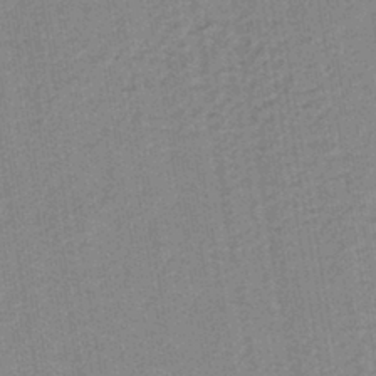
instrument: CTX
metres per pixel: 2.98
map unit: lHb
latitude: -41.6533
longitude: 62.6518
